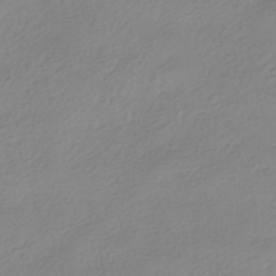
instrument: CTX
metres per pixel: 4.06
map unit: HNhu
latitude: -40.6140
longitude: 93.8422
